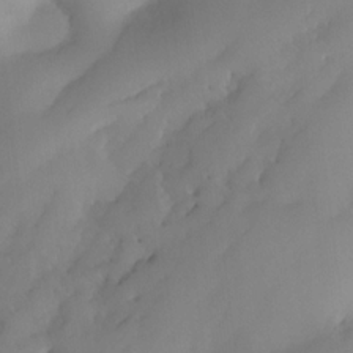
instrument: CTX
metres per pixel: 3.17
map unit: eHh
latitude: -23.2187
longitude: 15.5588
